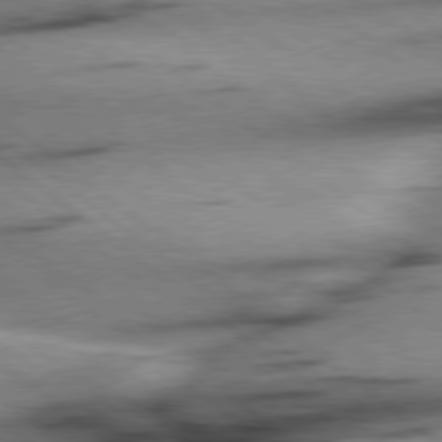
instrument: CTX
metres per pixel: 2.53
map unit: Hpe
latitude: 78.6113
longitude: -154.2711
